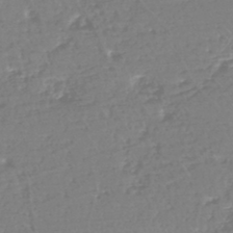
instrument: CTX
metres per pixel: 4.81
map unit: eHh
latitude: -44.8219
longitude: -29.2537
